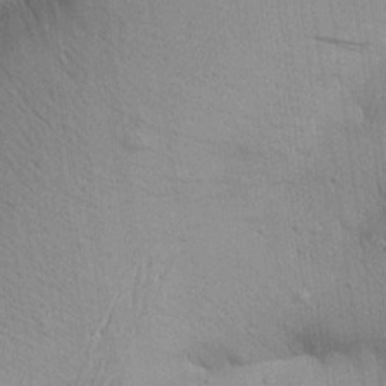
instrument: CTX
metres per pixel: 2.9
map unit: Aa
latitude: 21.4238
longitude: -144.3467
